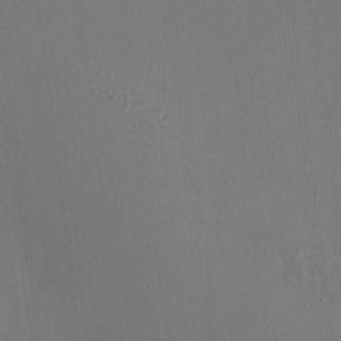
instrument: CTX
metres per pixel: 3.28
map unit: HNhu
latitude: 7.1025
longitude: 3.3509
